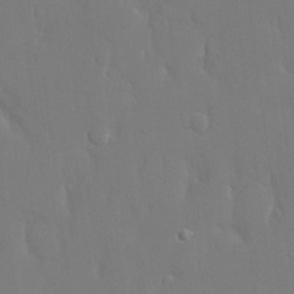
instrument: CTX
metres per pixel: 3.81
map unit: eHh
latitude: 15.5183
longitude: -71.3670
